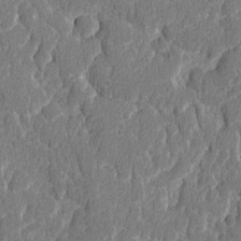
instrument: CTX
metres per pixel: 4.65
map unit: lAvf
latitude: -8.2550
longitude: -114.5167
